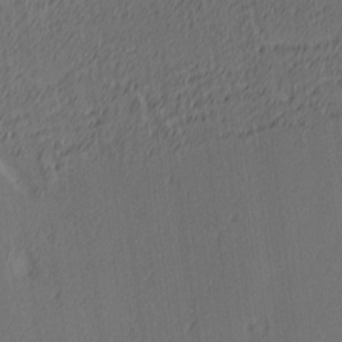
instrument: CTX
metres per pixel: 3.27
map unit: Ave
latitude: 3.9528
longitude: -114.1199
